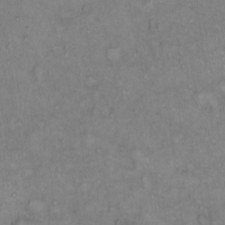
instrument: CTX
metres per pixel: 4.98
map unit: Hto
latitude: 11.2915
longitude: -60.3845
